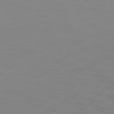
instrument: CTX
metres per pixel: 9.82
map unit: Hpe
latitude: 74.4412
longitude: -127.6883
